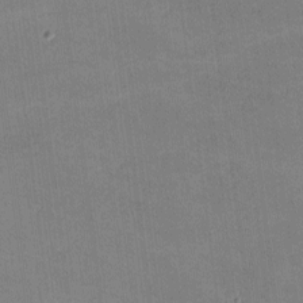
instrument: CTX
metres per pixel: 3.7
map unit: lHvf
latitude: -9.6344
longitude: -100.9136
